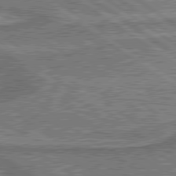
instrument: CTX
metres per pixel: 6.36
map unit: lApd
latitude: 79.9717
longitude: 175.7855
